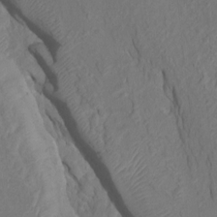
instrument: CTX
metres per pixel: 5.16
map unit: Htu
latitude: -6.6518
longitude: 145.1053
